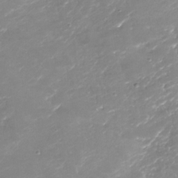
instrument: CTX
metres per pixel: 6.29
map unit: Nhu
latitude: -28.9920
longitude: -65.2537
